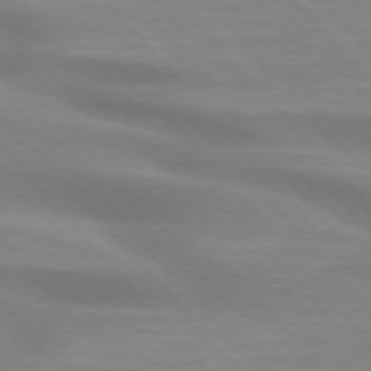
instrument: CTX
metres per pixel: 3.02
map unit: lApd
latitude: 75.2915
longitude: -60.6490
